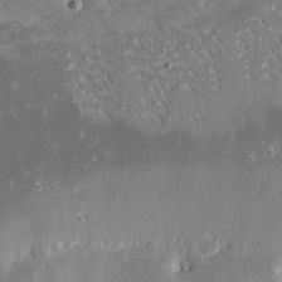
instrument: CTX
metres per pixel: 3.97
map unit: eHh
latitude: -1.1998
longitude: -85.8017
